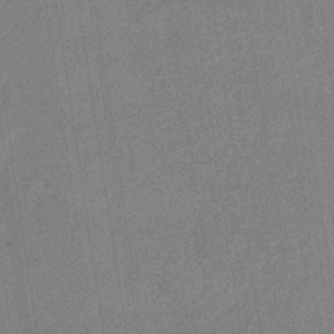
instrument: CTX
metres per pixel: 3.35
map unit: eHb
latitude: -35.1431
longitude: 73.5021
